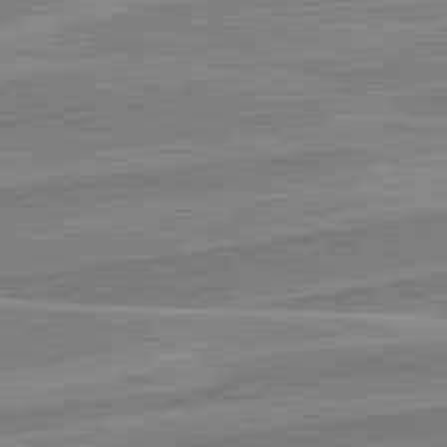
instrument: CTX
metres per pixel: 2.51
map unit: lApd
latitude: 82.3089
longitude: 139.1620
